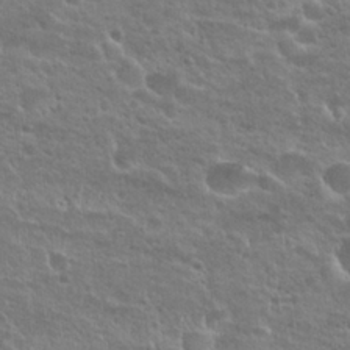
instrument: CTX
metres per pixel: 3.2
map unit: Nhu
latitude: 24.8569
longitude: -50.6112
